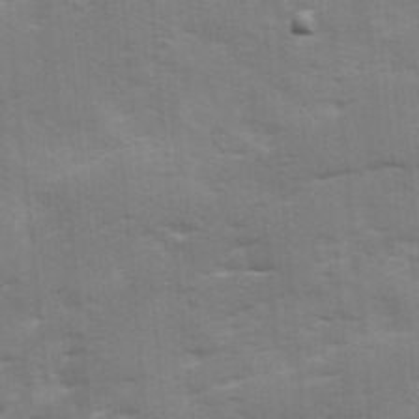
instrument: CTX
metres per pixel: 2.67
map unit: Ave
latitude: 12.5546
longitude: -102.3845
